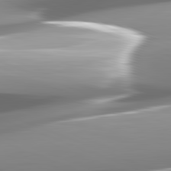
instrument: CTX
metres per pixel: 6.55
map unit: lApd
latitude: 82.2522
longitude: -147.6883
